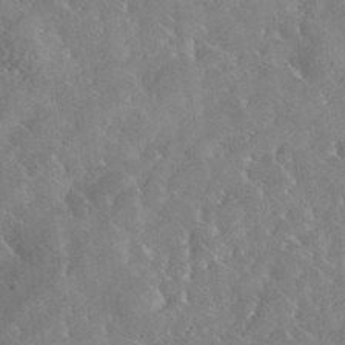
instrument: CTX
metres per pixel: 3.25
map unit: lHvf
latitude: 37.2537
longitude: -91.4049
